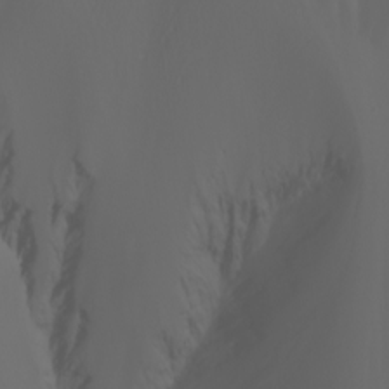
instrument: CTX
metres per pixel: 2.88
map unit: Nhu
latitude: -7.0108
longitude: -85.6694
